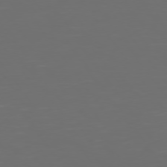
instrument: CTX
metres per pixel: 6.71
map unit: Hpe
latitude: 74.6113
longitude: -124.7624
